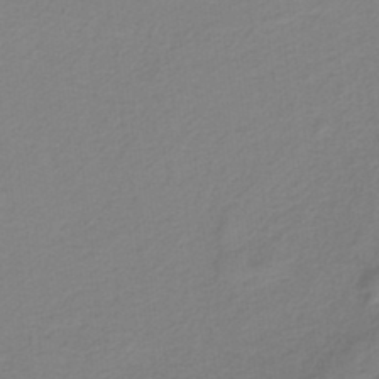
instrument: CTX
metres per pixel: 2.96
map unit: HNb
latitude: -37.1431
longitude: 56.0850
